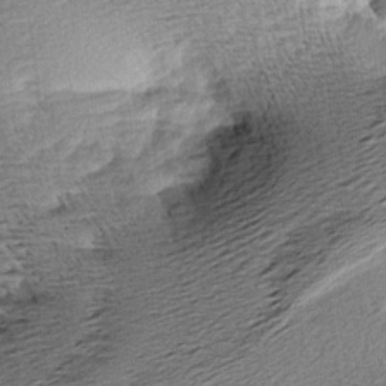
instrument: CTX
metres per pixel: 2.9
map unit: Aa
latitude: 8.5168
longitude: -141.4804
